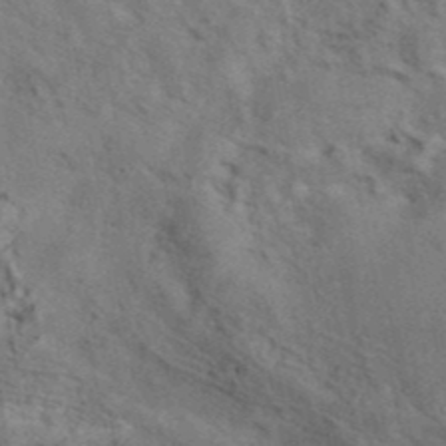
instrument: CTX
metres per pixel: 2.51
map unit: eAb
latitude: 42.0255
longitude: 107.6911
